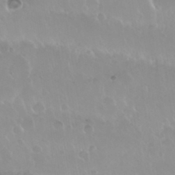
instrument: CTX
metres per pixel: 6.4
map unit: Nhu
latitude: 29.8583
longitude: -56.6868
